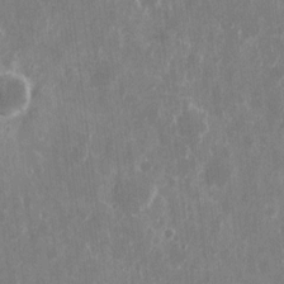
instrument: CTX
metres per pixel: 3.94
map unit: eHh
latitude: 10.2901
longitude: -71.3481
